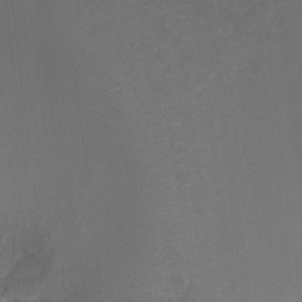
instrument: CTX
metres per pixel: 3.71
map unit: Ht
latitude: -10.9542
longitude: -35.2537
